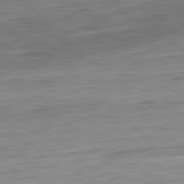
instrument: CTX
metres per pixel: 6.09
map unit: Hpe
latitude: -81.8423
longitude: 9.9745
